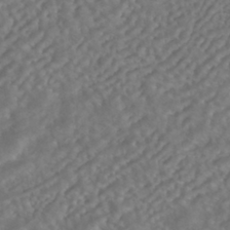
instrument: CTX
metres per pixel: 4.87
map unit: ANa
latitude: -41.8800
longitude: 104.5573
